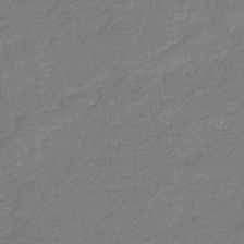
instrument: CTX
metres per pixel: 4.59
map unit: eHb
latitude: -42.5762
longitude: 83.1998
